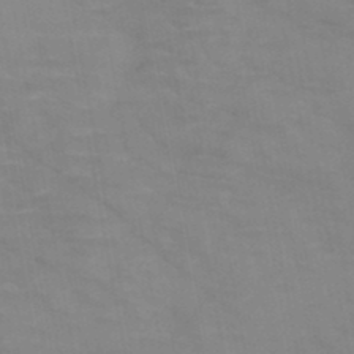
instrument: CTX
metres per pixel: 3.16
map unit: HNb
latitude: -47.0108
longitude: -47.8206
